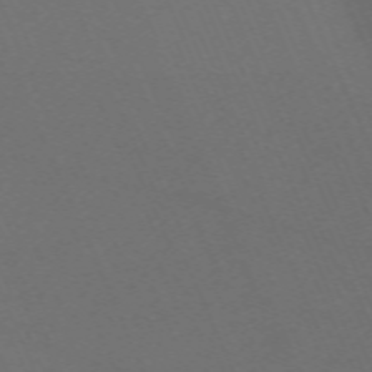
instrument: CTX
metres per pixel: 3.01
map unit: Nhu
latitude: -68.3306
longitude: 38.7463
